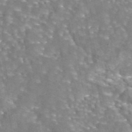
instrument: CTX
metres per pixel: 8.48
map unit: eAb
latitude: 44.3656
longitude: 106.9731
